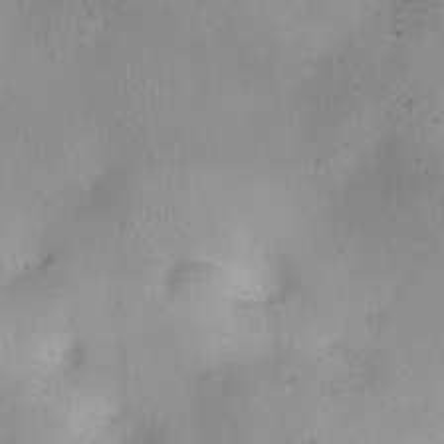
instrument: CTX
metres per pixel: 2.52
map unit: Ht
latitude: -8.2361
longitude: -21.3482
